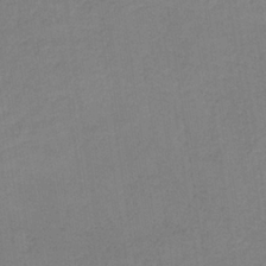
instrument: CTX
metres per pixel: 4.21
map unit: HNb
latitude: -34.1228
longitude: 54.5574
